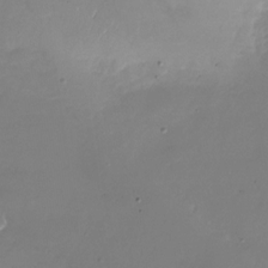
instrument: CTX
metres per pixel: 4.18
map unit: Nhu
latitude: -27.6910
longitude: -58.7246
